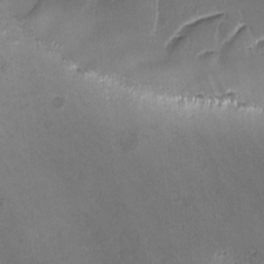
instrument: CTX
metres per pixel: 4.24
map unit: Ave
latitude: -7.8611
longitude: -121.9528
